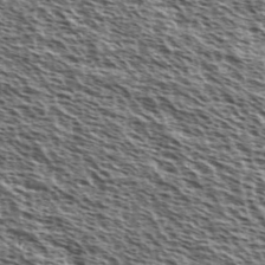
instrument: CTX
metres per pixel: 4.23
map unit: Ave
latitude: 38.5357
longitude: -110.6680
